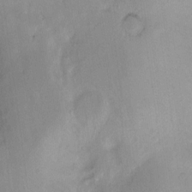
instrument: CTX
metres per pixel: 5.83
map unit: Hto
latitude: -12.5574
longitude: -39.0458
